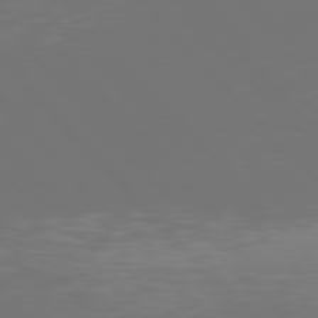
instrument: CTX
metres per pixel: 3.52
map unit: Hpe
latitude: 76.6868
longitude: -169.0837
